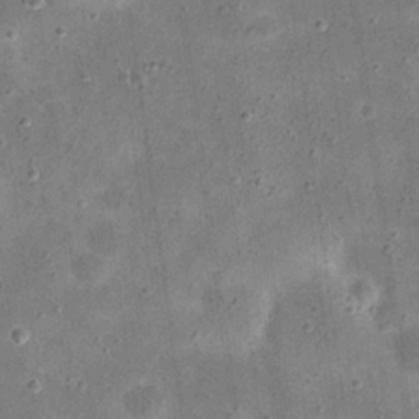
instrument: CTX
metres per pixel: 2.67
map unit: eHh
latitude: 21.3671
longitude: -66.2711
